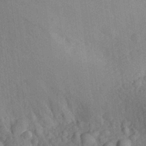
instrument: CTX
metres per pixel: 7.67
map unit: Aa
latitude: 29.5560
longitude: -144.0822
